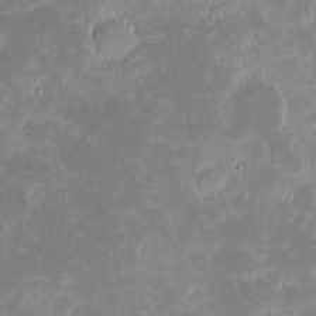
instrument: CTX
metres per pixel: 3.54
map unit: eHh
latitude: -1.5022
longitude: -84.7624
